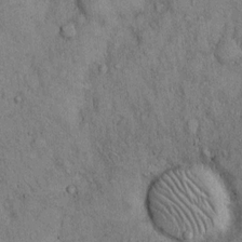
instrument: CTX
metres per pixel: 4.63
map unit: Hto
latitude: 12.2712
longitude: -59.8205
